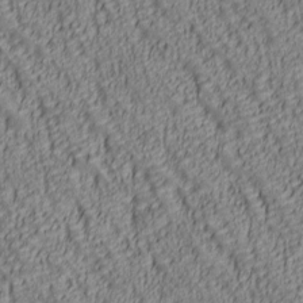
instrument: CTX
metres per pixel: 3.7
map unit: lAa
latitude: 6.7057
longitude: -116.2900
